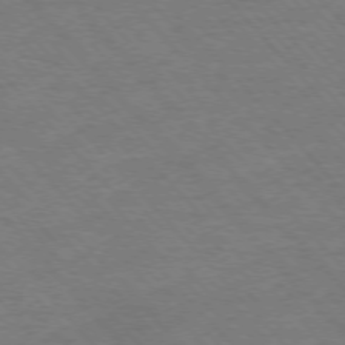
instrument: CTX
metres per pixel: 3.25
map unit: Ap
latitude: -76.5952
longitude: -95.6127
